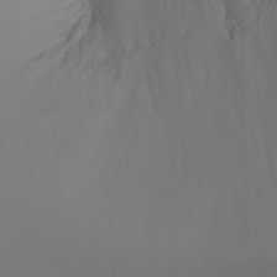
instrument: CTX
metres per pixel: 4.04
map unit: Ht
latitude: -16.1417
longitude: -47.1215
